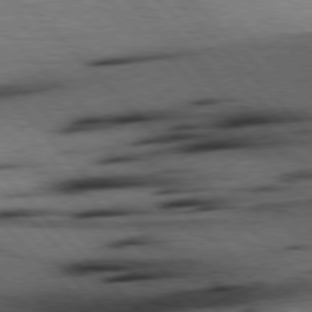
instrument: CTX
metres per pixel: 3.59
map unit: Hpe
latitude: 77.0647
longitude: -126.4412
